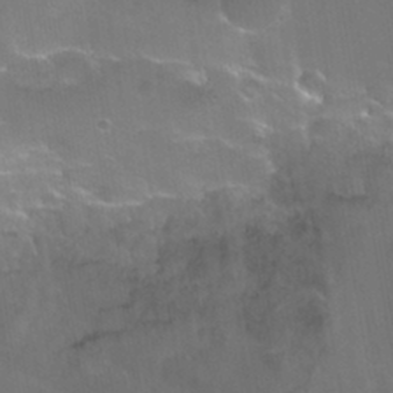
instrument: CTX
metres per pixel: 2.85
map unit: Hto
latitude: 30.0822
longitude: -43.6316
